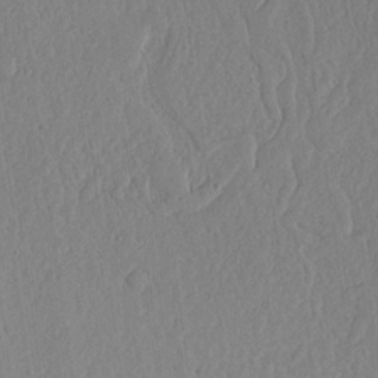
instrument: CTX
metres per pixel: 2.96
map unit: lHvf
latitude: 18.2333
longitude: -115.4426
